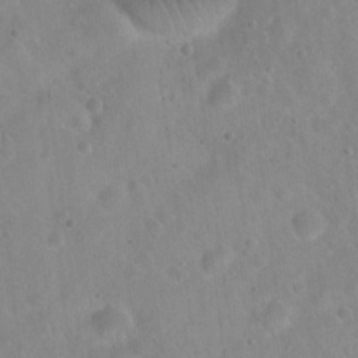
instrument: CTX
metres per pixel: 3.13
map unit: Hto
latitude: 21.9717
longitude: -54.0633
